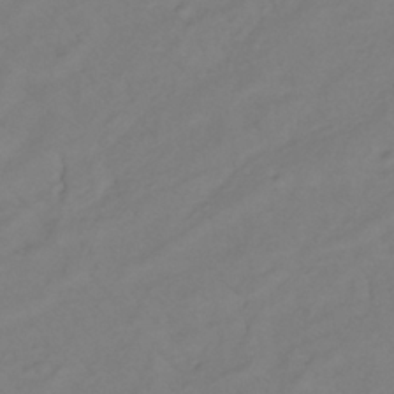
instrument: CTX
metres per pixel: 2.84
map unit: lHb
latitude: -35.1998
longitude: 70.3495
